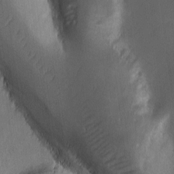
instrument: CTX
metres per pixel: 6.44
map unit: Ave
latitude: -11.1053
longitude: -121.6505
